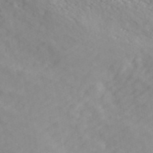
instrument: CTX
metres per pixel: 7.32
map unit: ANa
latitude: 42.1389
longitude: 52.7463
